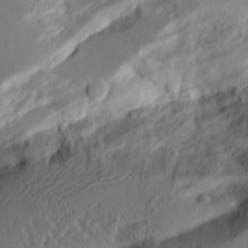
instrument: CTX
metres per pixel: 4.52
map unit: Aa
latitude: 12.0633
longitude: -126.8380
